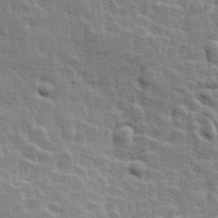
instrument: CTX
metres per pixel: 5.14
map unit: Hve
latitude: 25.5560
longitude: 144.4629
